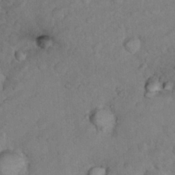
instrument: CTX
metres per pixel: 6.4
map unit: Nhu
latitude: 13.5749
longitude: -28.5734
